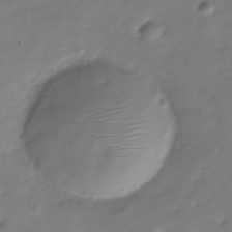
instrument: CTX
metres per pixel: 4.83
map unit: Hve
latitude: -30.1983
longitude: 91.6344
